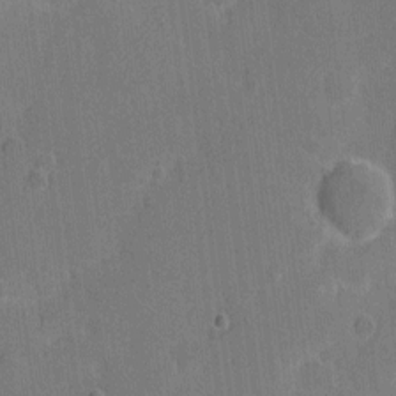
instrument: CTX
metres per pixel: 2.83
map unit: eHh
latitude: 6.4412
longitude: -67.1781
